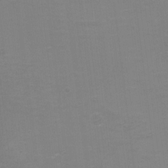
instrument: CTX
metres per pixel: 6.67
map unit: eHh
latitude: -5.3698
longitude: -78.8947
